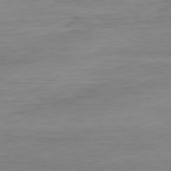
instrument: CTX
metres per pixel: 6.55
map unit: Ap
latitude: -80.0283
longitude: -81.4048
